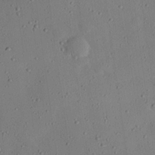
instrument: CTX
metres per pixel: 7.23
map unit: eHh
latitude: 26.1200
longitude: -79.5749
